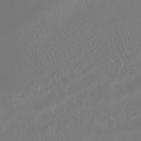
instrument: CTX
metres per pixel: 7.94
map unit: HNhu
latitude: -40.5007
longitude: 99.5966
